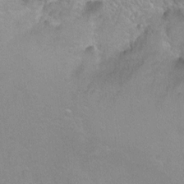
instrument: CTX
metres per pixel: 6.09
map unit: Ht
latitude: -6.6329
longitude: -36.1200
